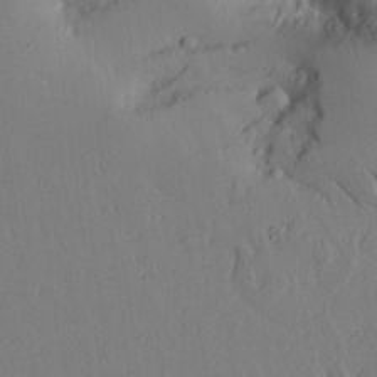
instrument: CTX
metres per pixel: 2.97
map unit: lAvf
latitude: 15.5372
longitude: -126.1011
